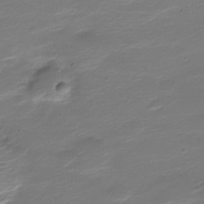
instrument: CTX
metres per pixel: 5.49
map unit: Nve
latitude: -21.2187
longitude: 105.5588
